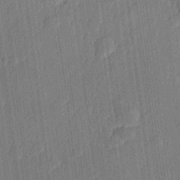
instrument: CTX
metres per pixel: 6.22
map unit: lHvf
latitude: 22.3656
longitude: 144.6141
